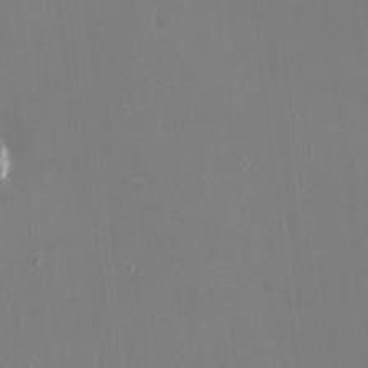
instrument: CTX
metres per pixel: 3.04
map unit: HNhu
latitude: -1.9179
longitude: -5.7261
